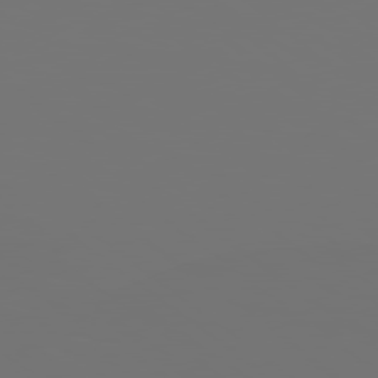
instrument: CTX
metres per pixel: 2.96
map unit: Hpe
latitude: 78.8758
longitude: 176.7841
